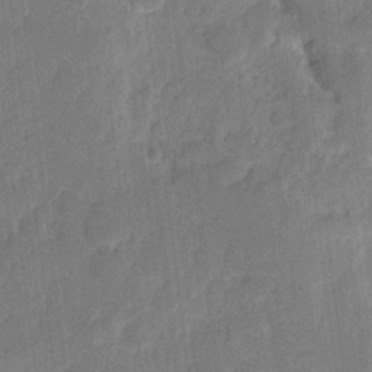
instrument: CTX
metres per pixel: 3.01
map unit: eHh
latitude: 8.9514
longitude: -65.8961
